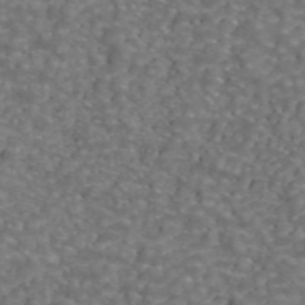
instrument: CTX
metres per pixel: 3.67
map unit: ANa
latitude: 44.1011
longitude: 28.7274
